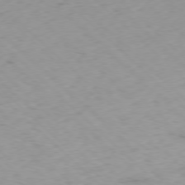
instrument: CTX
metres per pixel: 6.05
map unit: Ap
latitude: -77.5966
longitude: -90.6113
